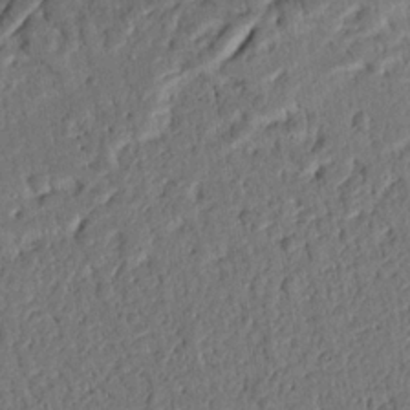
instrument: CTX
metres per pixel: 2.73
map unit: Nhu
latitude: 20.0255
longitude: -78.6302
